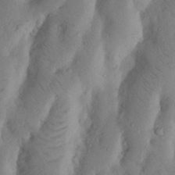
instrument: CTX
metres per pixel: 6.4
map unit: Nhu
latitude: 18.1577
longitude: -75.6316
